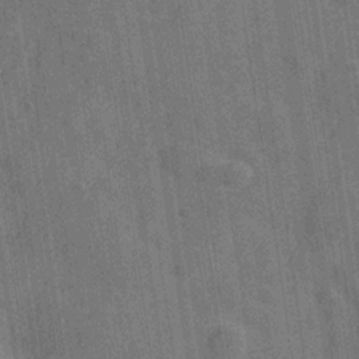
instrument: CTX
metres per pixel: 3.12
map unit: Hve
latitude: -28.8975
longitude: 92.1228
